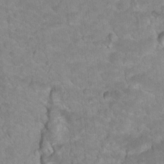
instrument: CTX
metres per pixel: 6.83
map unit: Hto
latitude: 18.0822
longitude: -35.4048
